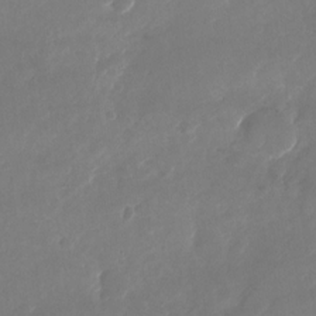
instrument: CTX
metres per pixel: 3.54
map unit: Nhu
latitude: -26.2739
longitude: -72.8947
